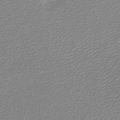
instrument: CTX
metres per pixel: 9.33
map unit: lHb
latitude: -46.7841
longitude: 60.3117
